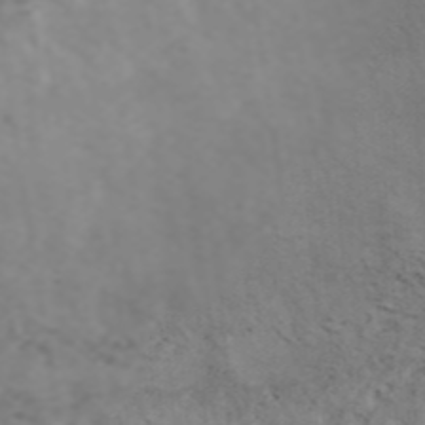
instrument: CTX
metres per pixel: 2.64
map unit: ANa
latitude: 44.4601
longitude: 22.4251
